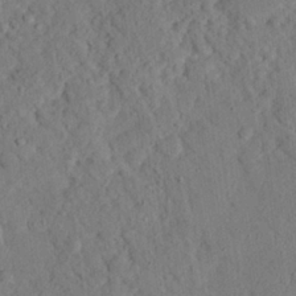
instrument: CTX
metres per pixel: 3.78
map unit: eHh
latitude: 25.1592
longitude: -79.9906
